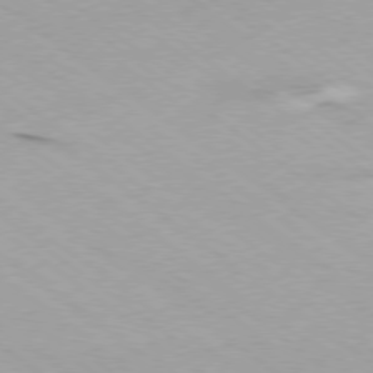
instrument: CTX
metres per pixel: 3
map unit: Ap
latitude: -79.1431
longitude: -99.8772
